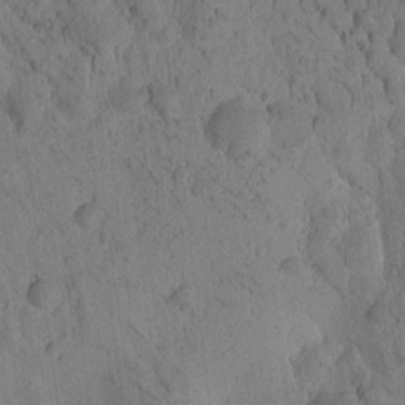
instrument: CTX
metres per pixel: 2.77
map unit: Htu
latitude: -3.5777
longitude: 172.5007
